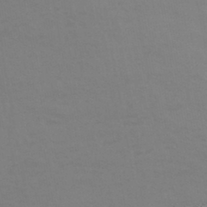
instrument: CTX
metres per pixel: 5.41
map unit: HNhu
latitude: -43.7666
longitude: 90.3684
